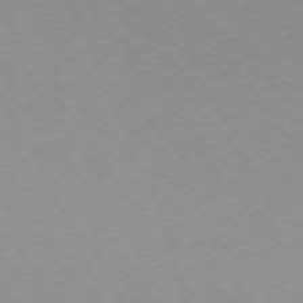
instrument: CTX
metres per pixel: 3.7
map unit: Ap
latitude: -76.3873
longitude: -71.1403
